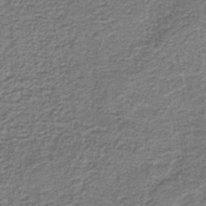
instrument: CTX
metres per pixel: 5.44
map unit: HNb
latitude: -39.1431
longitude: 50.7652
